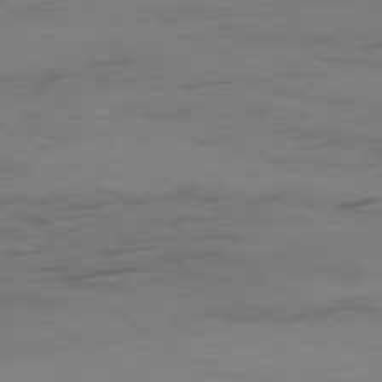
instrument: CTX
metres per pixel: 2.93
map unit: Ap
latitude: -80.0283
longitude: -52.4223
